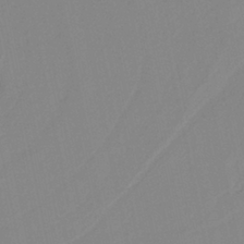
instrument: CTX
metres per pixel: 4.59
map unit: HNb
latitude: -37.5399
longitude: 56.5385
